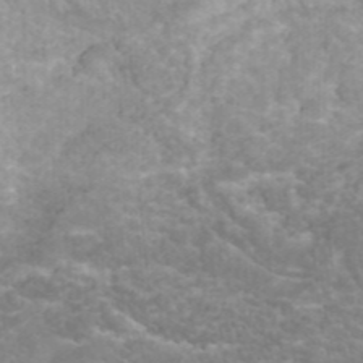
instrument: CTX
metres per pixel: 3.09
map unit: ANa
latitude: 42.2145
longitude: 25.7100
